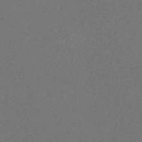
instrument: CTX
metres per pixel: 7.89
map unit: eHb
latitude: -43.7855
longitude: 88.2172
